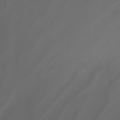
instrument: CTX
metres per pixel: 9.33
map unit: Nhu
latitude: -7.4454
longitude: -83.4048
